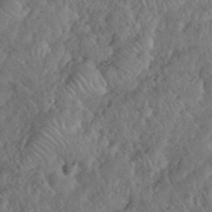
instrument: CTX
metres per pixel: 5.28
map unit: eHh
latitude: 38.1389
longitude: -58.0822
